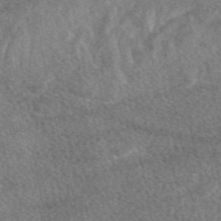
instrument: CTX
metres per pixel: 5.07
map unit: eAb
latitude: 47.9906
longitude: 118.1606
